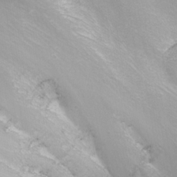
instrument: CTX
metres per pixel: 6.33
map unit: Nhu
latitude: -0.7653
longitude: -80.0255
